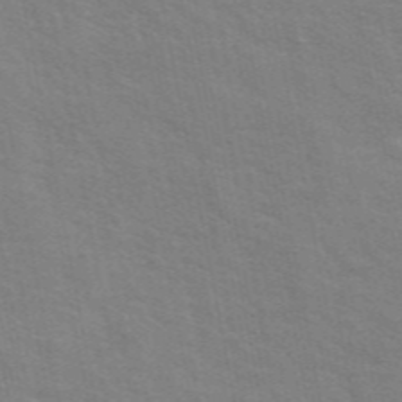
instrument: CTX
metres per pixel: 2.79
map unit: ANa
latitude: 48.9514
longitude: -74.7246
